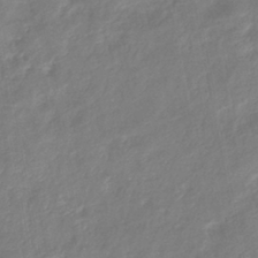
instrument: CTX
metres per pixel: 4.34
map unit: eHb
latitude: -38.5574
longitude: 76.8597
